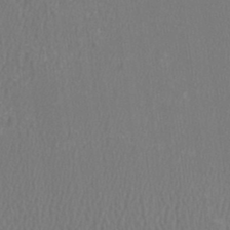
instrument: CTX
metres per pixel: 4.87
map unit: HNhu
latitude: 1.1025
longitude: -0.2144
